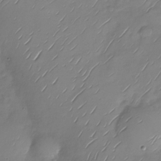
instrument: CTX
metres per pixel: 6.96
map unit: Nhu
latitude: -28.8975
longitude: -58.9514
